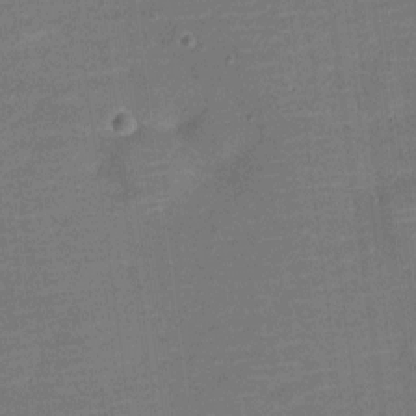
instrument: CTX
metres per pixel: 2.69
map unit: Nve
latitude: -20.9919
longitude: 103.7100
